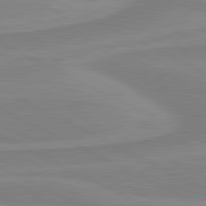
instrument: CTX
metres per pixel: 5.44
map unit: lApd
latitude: 81.0647
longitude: 170.6141
